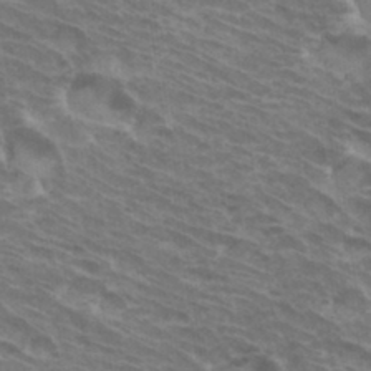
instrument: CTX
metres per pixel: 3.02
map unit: Hto
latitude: 33.6316
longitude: -40.8191
